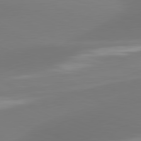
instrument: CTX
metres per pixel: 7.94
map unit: lApd
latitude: 81.5371
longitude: -162.9325
